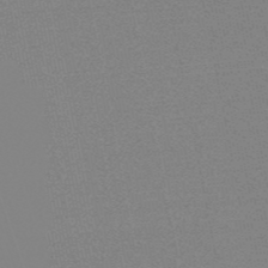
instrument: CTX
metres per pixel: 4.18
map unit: lHb
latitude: -48.7275
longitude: 81.6533
